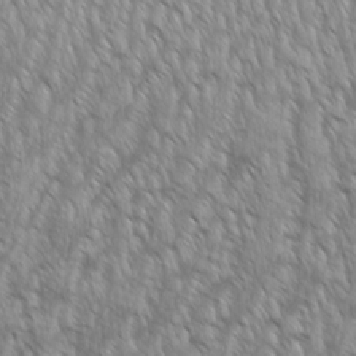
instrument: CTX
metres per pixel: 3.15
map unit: Aa
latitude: 8.8947
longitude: -130.3468
